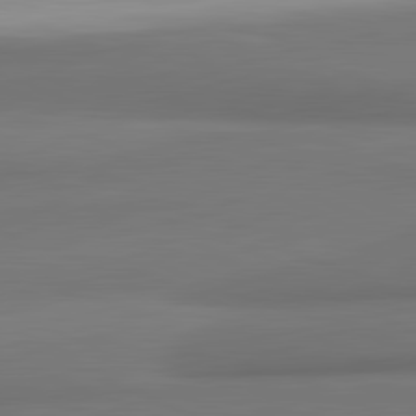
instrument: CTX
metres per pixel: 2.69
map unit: lApd
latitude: 82.0255
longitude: 171.6344
